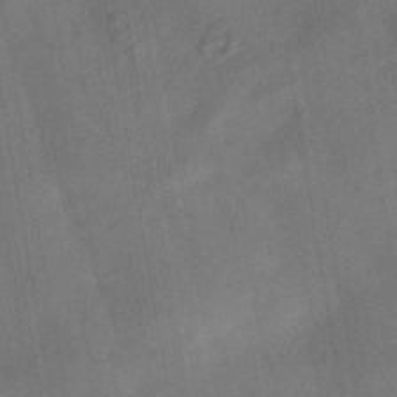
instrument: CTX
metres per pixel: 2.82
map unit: HNhu
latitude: -42.9541
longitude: 91.6533
